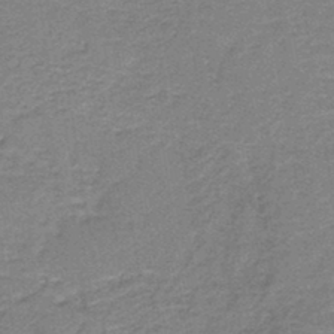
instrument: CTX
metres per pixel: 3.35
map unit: HNb
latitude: -44.1984
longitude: 49.5588
